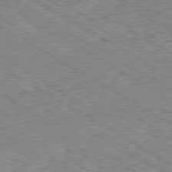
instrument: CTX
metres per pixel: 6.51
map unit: Ap
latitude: -80.2362
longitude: -50.7246
